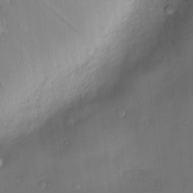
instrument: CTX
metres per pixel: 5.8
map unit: Nve
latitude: -7.1242
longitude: 174.9163
